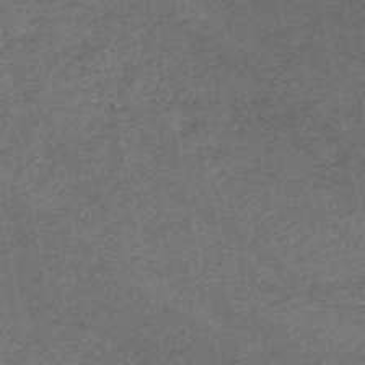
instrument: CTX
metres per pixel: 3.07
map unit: HNb
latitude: -52.9163
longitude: -49.1403
